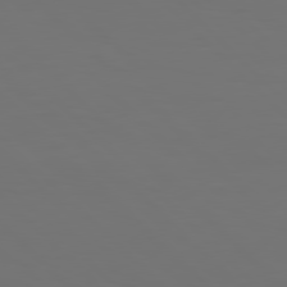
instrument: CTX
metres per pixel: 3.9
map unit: Hpe
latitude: 77.8205
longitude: -167.1214
